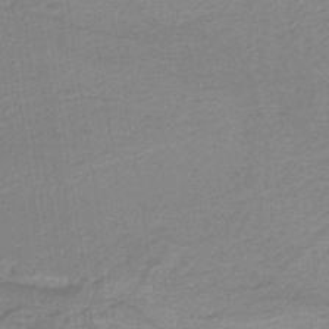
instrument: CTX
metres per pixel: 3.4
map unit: HNb
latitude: -37.0486
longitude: 56.8597
